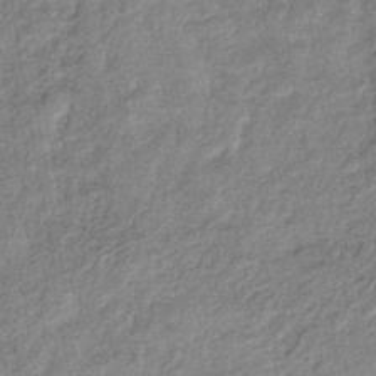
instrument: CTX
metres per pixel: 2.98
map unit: eHb
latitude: -38.4251
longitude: 80.0094
